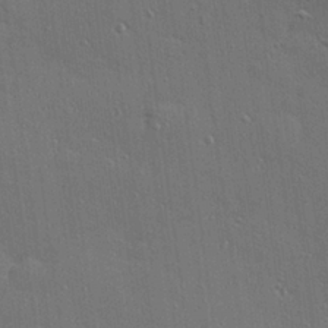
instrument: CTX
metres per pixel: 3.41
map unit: Hve
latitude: 27.7450
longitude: -90.5735
